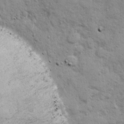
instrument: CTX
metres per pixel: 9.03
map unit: Ave
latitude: 13.2726
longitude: -103.1214
